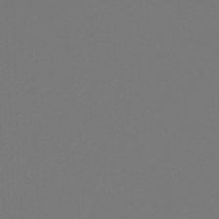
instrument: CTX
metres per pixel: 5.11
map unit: lHb
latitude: -47.0864
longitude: 64.0283
